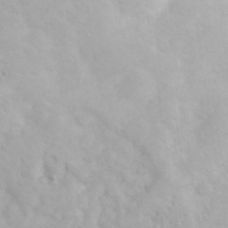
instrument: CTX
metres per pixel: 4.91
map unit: eHh
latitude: 31.7639
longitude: -60.6490
